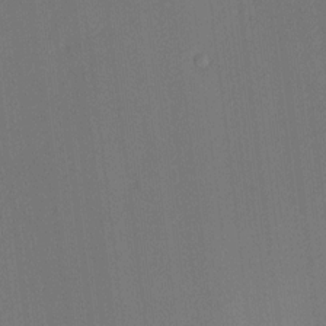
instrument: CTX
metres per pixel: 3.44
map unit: HNhu
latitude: 9.9906
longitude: 16.1228
